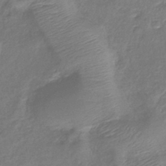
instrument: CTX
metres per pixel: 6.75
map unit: lHb
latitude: -41.1809
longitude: 79.2754
